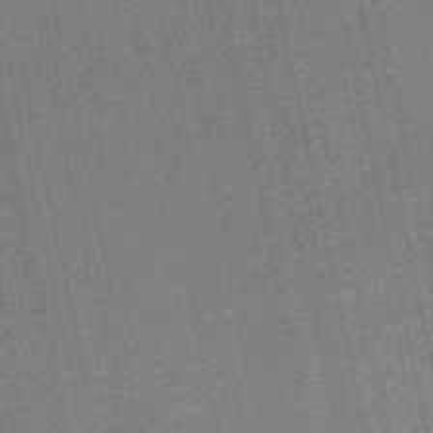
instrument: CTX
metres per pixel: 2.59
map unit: HNb
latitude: -51.8800
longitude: -51.0647
